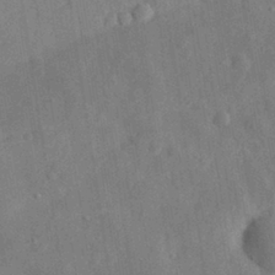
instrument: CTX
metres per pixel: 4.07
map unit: eHh
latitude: 29.5749
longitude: -76.6112
